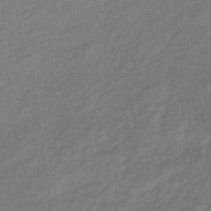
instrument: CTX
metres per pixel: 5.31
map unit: lHb
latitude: -34.0094
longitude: 64.9731
